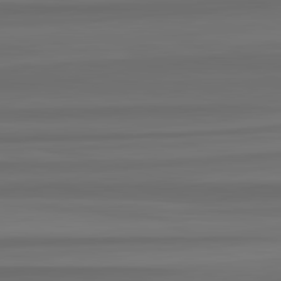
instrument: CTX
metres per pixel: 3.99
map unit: lApd
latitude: 82.7813
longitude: -179.2726
